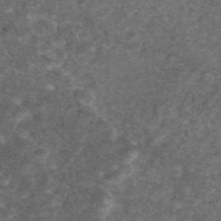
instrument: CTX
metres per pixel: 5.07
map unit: eAb
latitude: 45.8016
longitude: 114.2361
